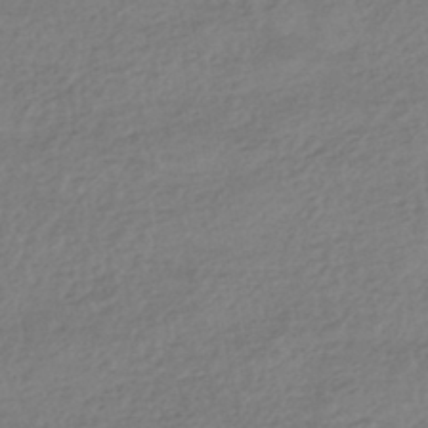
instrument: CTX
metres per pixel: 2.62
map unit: HNhu
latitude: -44.5574
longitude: 95.7288
